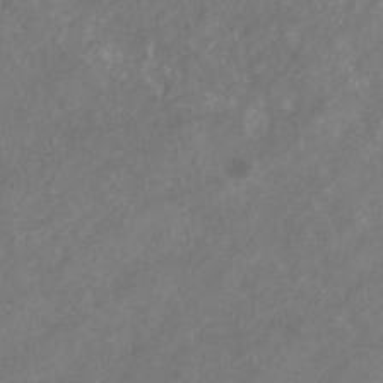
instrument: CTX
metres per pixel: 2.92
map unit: eHb
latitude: -31.2754
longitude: 70.5196
